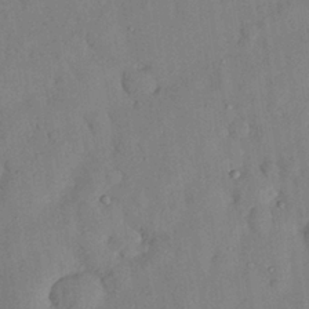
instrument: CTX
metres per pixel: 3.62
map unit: Nhu
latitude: 26.1011
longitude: -73.3671
